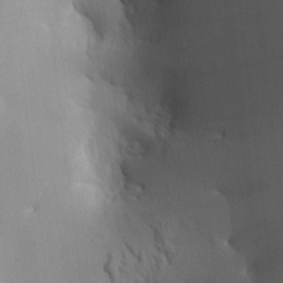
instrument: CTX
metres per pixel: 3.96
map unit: HNhu
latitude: 10.2523
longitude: 10.1984
